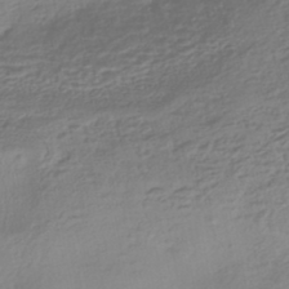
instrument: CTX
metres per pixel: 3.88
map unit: HNhu
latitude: -43.2942
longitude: 103.9556
